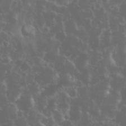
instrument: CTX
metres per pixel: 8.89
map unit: eHh
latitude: 34.7624
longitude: -59.9150
